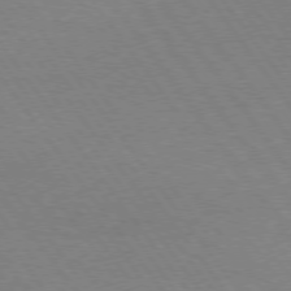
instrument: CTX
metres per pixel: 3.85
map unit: Hpe
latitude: 74.4979
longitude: -141.2725
